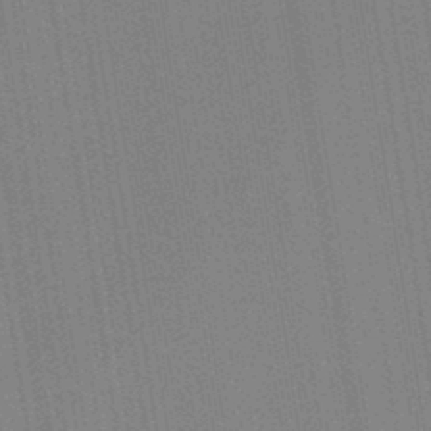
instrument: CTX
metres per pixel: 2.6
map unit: HNb
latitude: -44.3117
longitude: -40.9891
